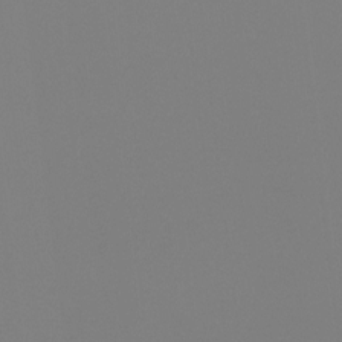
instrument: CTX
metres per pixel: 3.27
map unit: Hto
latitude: -8.0472
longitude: -48.6490
